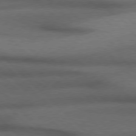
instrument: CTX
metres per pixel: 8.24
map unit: Hpe
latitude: 77.1970
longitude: -156.9513
